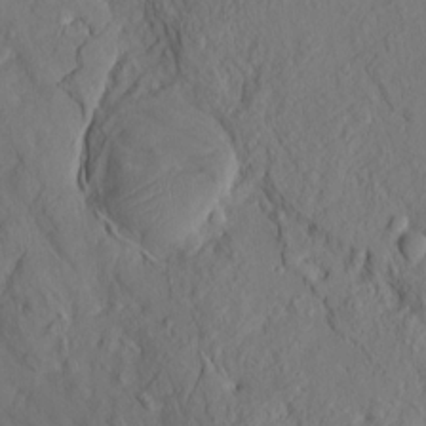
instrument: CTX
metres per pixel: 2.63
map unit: HNhu
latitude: 11.1592
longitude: 23.9367
